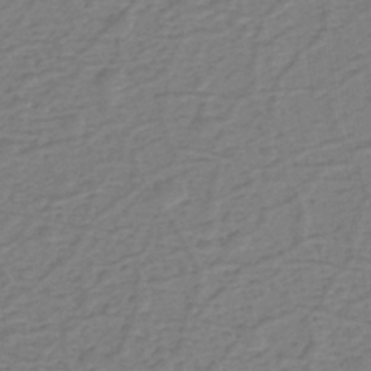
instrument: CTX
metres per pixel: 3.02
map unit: eHh
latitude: -39.8045
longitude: -28.1200
